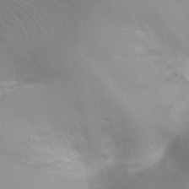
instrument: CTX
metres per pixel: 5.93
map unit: Ht
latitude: -4.5573
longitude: -28.5923
